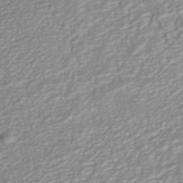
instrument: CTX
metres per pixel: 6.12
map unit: ANa
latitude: -41.1998
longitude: 104.8030
